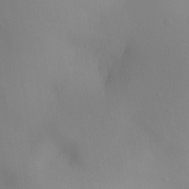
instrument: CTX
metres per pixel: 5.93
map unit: Aa
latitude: 30.5735
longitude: -141.1403
